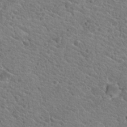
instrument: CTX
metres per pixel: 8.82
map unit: Hto
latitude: 19.1781
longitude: -33.6316
